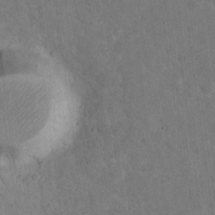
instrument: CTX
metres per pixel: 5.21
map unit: eHh
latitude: 20.3090
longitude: -62.1956
